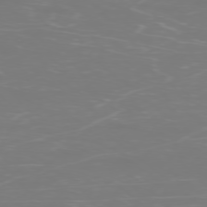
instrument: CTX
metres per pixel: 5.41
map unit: Ap
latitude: -77.5588
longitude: -80.1956
